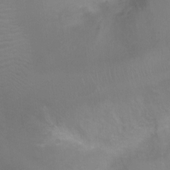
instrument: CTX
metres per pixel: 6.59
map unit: Ht
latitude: -5.2754
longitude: -28.4034
